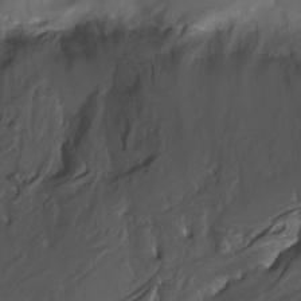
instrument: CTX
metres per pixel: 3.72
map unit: Nhu
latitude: -9.3321
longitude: -77.1403
